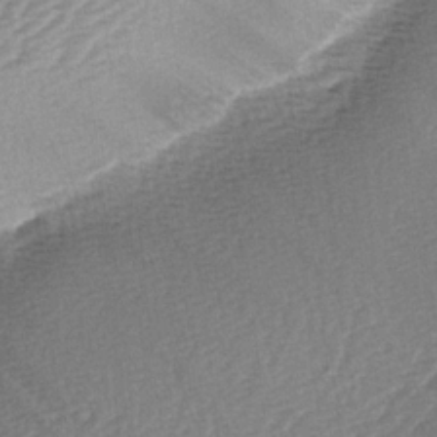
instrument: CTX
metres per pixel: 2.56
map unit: lAa
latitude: -2.6896
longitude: -128.7057
